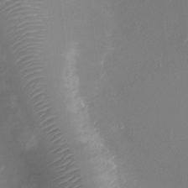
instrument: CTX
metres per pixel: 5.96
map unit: Ht
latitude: -9.7855
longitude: -20.8758
